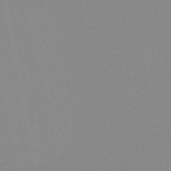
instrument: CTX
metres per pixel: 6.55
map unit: lHb
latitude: -49.1620
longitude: 81.0865
